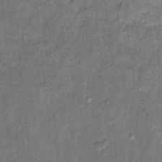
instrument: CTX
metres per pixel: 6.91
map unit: Ht
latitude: 8.4034
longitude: -37.9339
